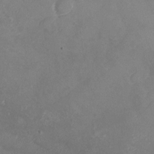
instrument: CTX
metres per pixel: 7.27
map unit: Nhu
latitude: -24.8219
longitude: -57.0836
